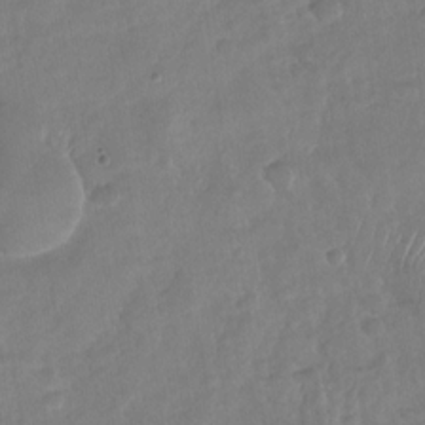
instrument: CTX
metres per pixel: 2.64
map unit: Nhu
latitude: -29.7856
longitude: -62.4790
